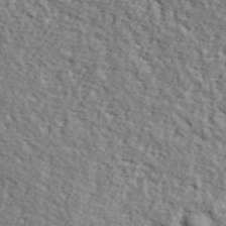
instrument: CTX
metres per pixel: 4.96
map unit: lHvf
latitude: 37.9339
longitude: -87.0269
